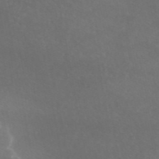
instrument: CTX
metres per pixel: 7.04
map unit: eAb
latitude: 46.2712
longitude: 117.0864
